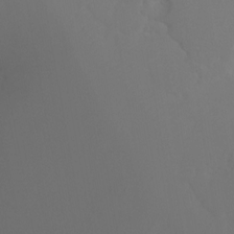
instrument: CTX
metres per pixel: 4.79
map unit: Ht
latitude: -9.3321
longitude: -45.9339
